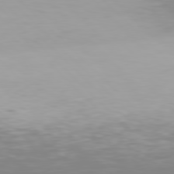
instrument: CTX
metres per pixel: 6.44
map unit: Hpe
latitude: 77.3670
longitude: -162.0444
